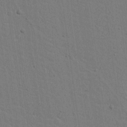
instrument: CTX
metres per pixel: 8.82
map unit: lAvf
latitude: 15.0837
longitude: -127.0459
